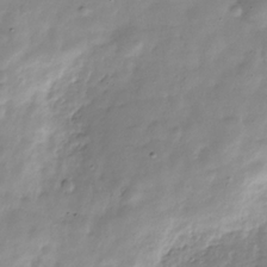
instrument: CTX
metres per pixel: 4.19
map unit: Hve
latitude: -31.1620
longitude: 90.8786
